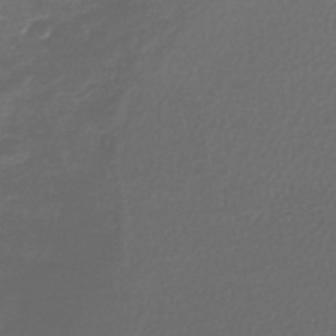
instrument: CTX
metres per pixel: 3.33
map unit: lHb
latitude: -42.4440
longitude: 70.1606
